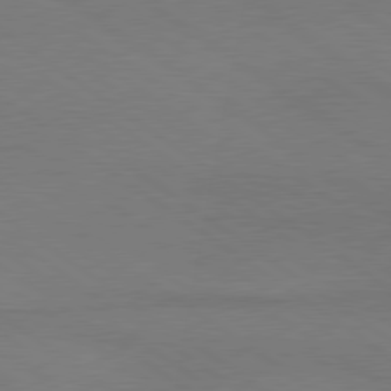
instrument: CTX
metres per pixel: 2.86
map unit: lApd
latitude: 79.4238
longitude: -177.5560
